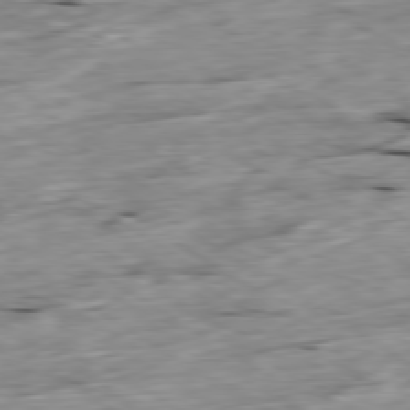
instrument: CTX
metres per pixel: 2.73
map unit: Ap
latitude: -79.7855
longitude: -89.0648
